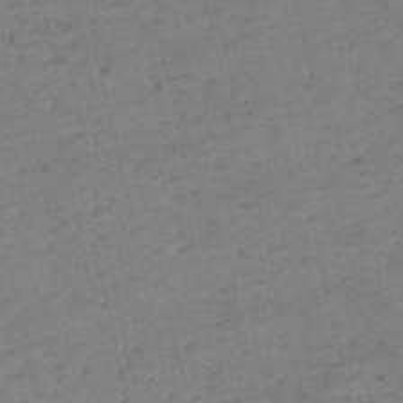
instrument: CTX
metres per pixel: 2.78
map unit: eHh
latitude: -54.3873
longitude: -89.5560
